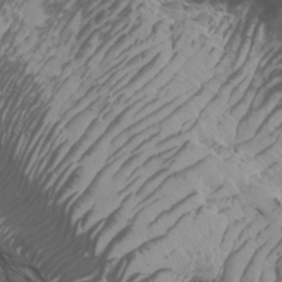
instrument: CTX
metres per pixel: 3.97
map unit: Htu
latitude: -3.5777
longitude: -72.8947
